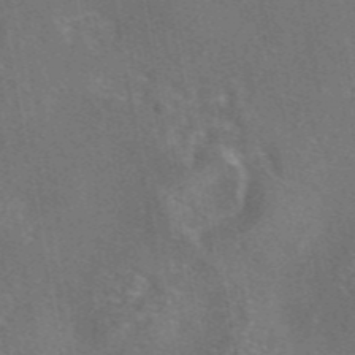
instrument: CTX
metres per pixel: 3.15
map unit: eAb
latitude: 45.6505
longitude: 108.8597
